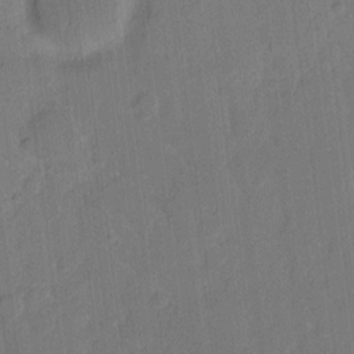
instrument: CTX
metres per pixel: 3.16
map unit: eHh
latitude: 8.8191
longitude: -64.8569
